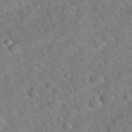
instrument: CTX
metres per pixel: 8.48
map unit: Hto
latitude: 20.0633
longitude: -52.4034
